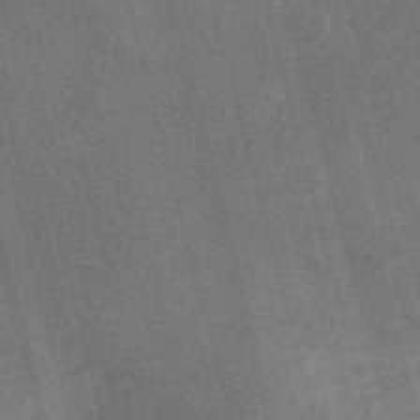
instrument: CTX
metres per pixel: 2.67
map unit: Nve
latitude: -59.4643
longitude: 65.4455
